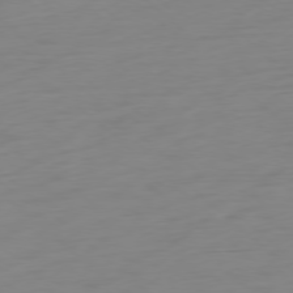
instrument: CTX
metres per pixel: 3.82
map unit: Ap
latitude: -78.1983
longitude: -77.4993
